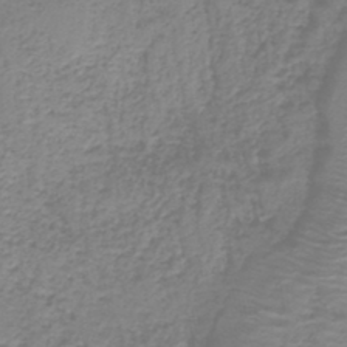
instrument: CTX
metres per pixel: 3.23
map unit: HNb
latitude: -41.9178
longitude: 49.8423
